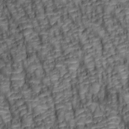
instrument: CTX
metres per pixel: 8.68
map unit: lAa
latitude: 6.4601
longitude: -115.9339
